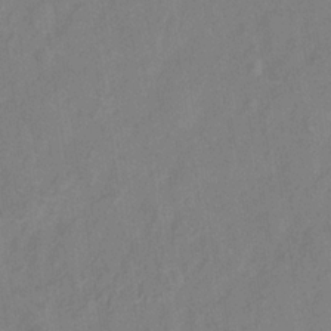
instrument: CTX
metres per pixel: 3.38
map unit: Hve
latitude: -32.8975
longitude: 92.1795
